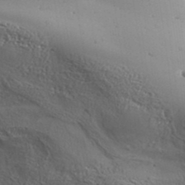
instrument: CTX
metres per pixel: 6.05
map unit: Aa
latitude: 32.4223
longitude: -134.1955
